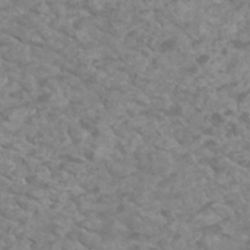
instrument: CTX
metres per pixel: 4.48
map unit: Htu
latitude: 2.6490
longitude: -21.2726
